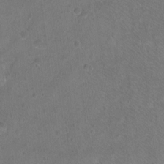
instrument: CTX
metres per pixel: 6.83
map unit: Ht
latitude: -6.7841
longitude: -36.9892
